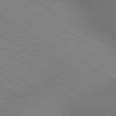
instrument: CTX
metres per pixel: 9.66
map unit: lApd
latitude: 80.2522
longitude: 125.6344
